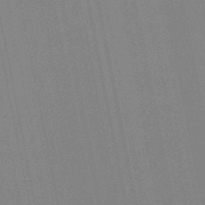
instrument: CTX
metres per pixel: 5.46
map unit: lHb
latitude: -49.0298
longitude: 67.3321
